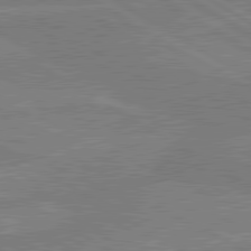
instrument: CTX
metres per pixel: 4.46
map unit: lApd
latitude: 80.3845
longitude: -175.3671
